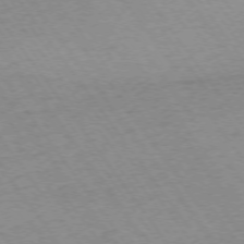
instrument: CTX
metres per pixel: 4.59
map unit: Ap
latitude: -74.6708
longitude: -77.9528
